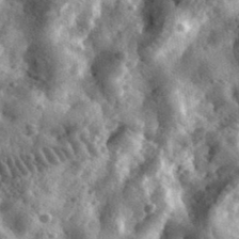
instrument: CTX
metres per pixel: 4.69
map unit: eHh
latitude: 33.9339
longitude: -78.8947
